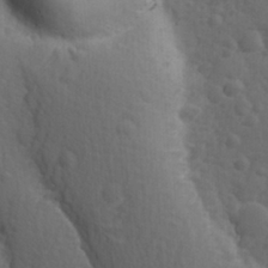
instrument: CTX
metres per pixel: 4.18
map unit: Ave
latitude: -9.8611
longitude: -121.2159
